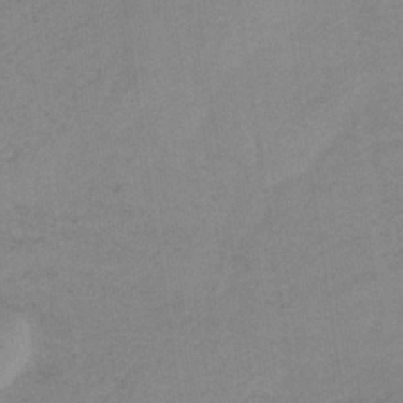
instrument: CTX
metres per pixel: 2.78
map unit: HNb
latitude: -33.1809
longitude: 63.3320
